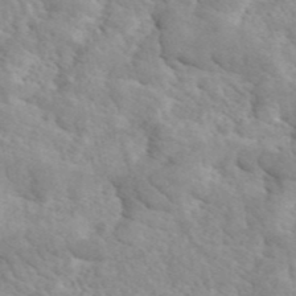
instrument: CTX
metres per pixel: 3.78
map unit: ANa
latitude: 44.5923
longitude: 20.9730
